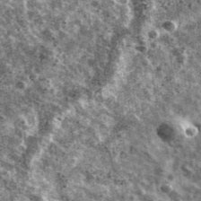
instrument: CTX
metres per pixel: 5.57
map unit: Ave
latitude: 41.3293
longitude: -107.9150
